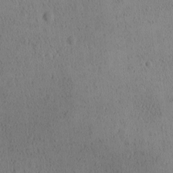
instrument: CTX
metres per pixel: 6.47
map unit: Ave
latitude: -9.6344
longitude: -121.8584
